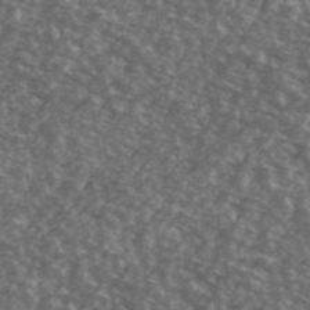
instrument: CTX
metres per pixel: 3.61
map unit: Ave
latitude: 39.9906
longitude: -108.8569
